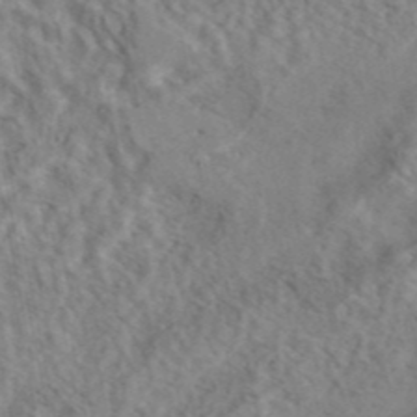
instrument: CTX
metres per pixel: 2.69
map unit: eAb
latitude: 42.9892
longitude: 108.2550
